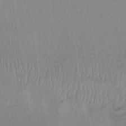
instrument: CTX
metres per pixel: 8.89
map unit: lHb
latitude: -34.3495
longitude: 66.8597
